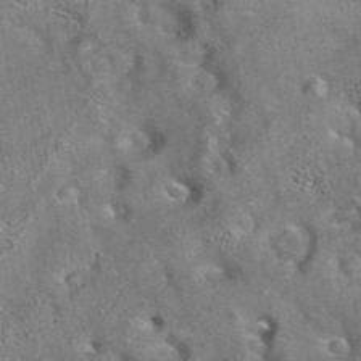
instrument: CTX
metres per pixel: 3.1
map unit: eAb
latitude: 35.3859
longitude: 112.9542
